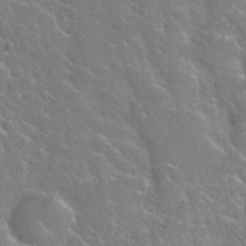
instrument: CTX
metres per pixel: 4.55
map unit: Nhu
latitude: 28.1389
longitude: -51.7260
